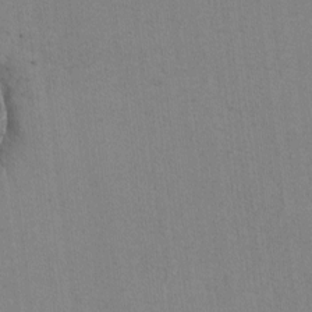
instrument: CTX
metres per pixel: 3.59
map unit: lAvf
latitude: -6.5762
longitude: -114.5167
